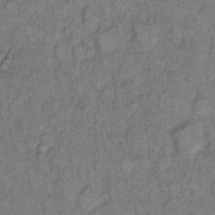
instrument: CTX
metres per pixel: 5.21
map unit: eHh
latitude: 11.7261
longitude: -63.9339
